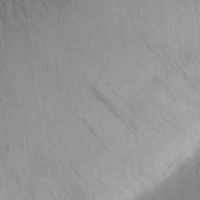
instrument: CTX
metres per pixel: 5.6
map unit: eHh
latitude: 23.5560
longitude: -69.2348
